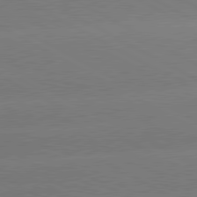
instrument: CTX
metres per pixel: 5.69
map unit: lApd
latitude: 80.8947
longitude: -150.0633
